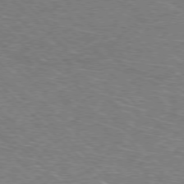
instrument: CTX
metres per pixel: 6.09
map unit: Hpe
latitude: -77.9556
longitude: 16.0283
